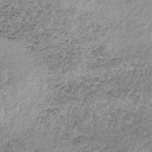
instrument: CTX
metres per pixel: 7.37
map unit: lHb
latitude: -37.4076
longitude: 66.5385
